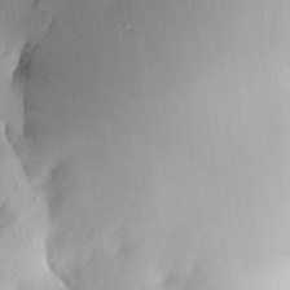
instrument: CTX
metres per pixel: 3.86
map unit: HNhu
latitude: 5.3104
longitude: 3.3887
